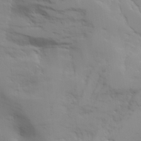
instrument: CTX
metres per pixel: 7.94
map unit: Aa
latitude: 23.4237
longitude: -131.8584
